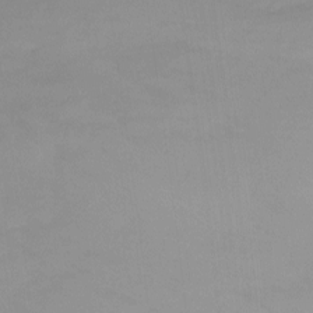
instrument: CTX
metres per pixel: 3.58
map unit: Nhu
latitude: -8.7274
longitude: -40.4789
